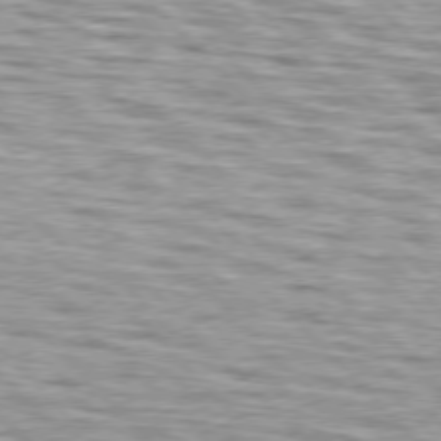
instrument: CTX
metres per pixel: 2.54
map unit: lApd
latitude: 76.7435
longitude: -58.3089
